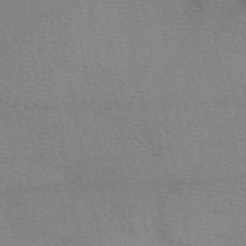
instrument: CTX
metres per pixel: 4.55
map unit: eAb
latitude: 49.6127
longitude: 106.9164
